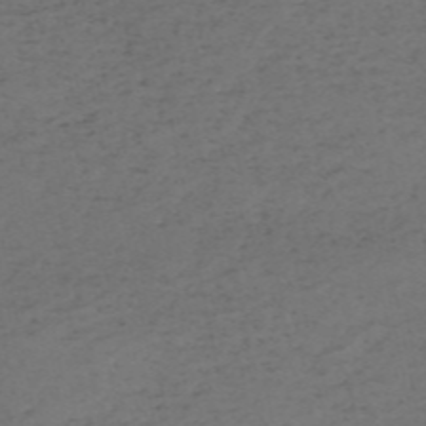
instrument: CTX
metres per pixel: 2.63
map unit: HNb
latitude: -55.4643
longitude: -43.9528
